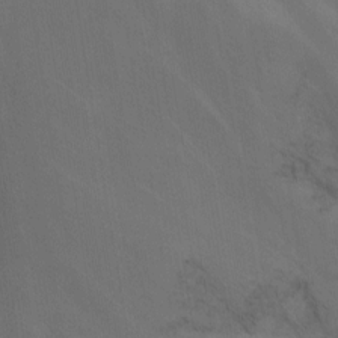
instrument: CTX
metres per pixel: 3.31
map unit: Nhu
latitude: -8.1606
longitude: -67.8205
